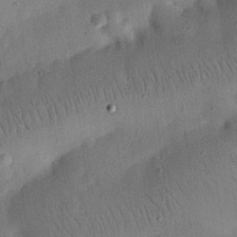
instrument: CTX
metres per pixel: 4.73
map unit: eHh
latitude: 25.3859
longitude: -69.0459
